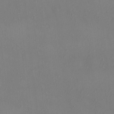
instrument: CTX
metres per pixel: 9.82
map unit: HNhu
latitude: 4.6868
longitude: 6.8975
